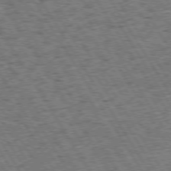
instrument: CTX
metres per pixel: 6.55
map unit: Hpe
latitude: 73.7261
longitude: -139.7261
